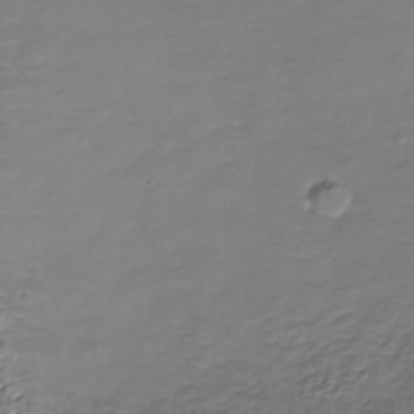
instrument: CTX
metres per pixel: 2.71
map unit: Nhe
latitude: -37.3131
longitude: -86.6679
